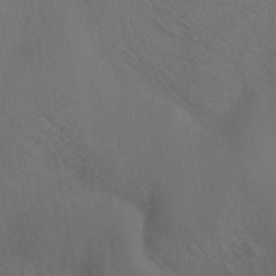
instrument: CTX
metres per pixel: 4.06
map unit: HNhu
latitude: -41.1431
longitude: 101.3887
